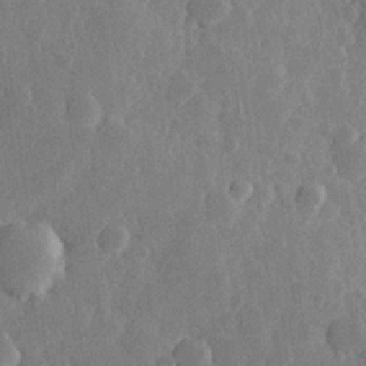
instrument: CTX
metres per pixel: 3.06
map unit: Hve
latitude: 25.5182
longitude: 150.2362
